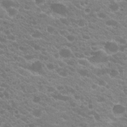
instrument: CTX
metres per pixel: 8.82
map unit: Hto
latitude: 20.1011
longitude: -35.4237
